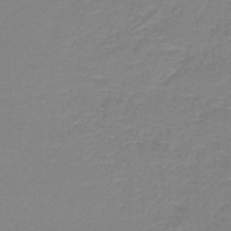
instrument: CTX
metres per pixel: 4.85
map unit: lHb
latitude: -46.5762
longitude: 64.0094
